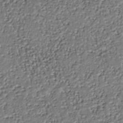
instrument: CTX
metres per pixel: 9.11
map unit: Nhu
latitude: -37.6532
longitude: -81.9528
